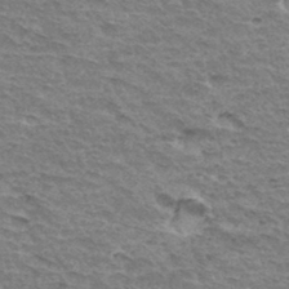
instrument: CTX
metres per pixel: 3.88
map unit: Hto
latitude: 34.1577
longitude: -45.2537
